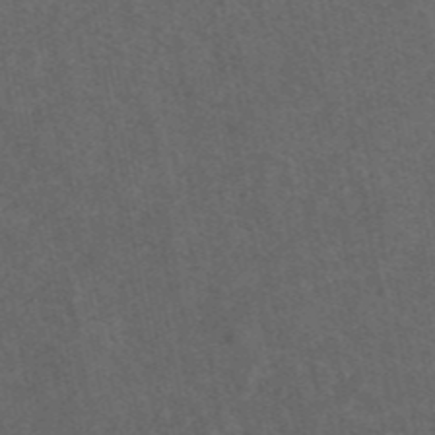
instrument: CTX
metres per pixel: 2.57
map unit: ANa
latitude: 44.8380
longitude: 23.9745
